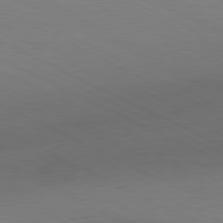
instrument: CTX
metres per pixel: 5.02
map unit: Hpe
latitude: -81.3321
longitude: 13.1998
